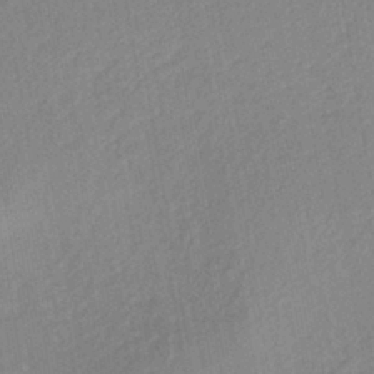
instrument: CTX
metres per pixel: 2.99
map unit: lHb
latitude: -41.0297
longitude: 67.6533
